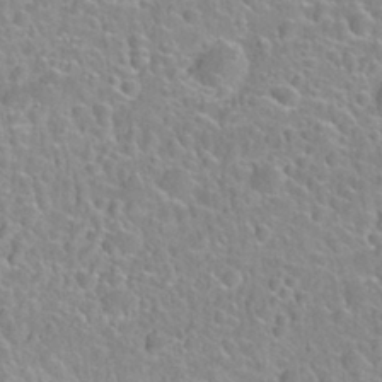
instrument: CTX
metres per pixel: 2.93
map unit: Nhu
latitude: 28.1578
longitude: -52.5168
